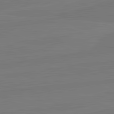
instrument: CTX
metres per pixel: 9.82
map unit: lApd
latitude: 81.8961
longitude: -179.3293
